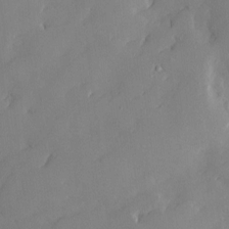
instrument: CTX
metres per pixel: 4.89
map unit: Nve
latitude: -8.1039
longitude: 175.9556
